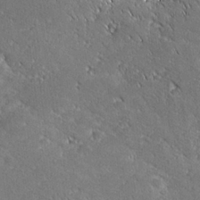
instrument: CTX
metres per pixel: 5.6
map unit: lHvf
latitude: 27.6694
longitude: 141.1431
